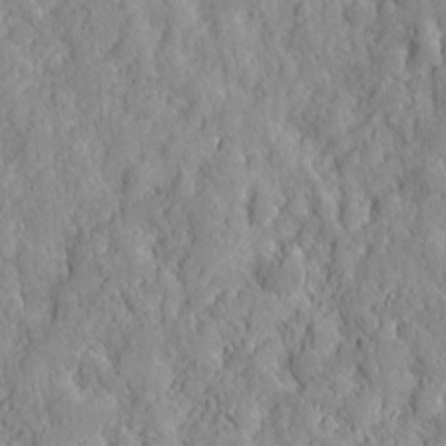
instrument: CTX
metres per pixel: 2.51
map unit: eHh
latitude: 7.5182
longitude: -75.3104
